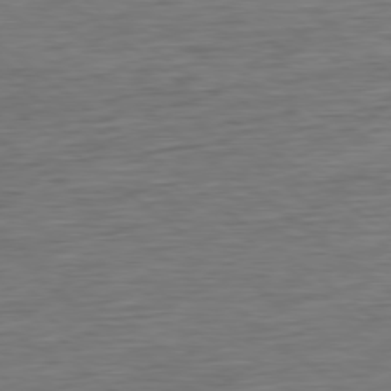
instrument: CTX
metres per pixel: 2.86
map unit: Ap
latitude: -78.7463
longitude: -92.4979
